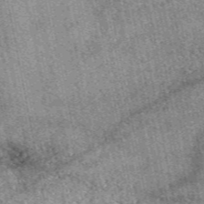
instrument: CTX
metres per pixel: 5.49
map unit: eAb
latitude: 49.8583
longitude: 114.9730
